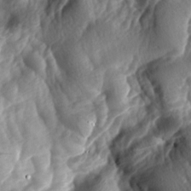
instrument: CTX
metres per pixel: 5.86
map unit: lAa
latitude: -8.3495
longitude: -126.2334
